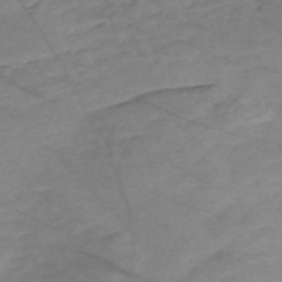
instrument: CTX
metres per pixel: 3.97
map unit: Nve
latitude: -58.8407
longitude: 61.4265
